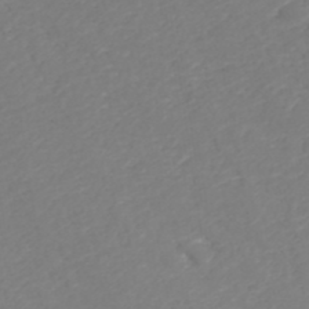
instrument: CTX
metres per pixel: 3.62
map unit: ANa
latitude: 40.8380
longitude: 25.6344
